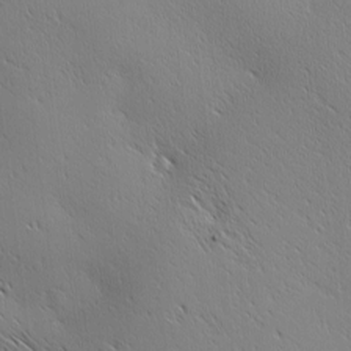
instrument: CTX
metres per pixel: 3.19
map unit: Ave
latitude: 1.6505
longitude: -114.6868
